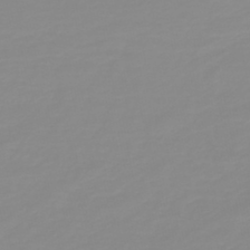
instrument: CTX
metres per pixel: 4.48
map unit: HNb
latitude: -44.1606
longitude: 51.4265
